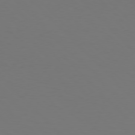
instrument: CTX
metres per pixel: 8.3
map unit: Hpe
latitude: 76.7813
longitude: -167.9717
